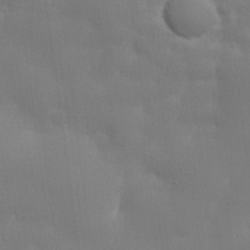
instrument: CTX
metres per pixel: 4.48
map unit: lHvf
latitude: 24.1199
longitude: 140.8786
